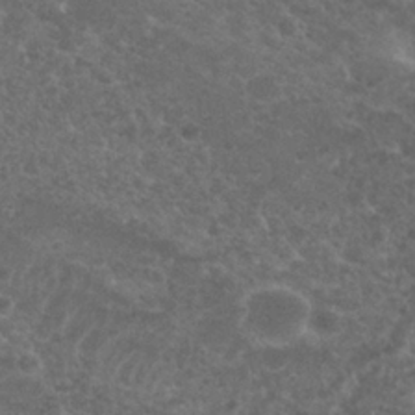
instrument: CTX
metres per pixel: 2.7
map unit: Nhu
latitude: 26.3845
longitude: -51.0269
